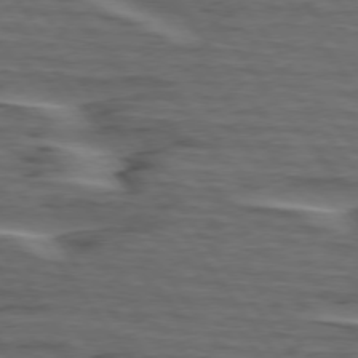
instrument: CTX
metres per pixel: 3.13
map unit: lApd
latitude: 75.4049
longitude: -70.2333
